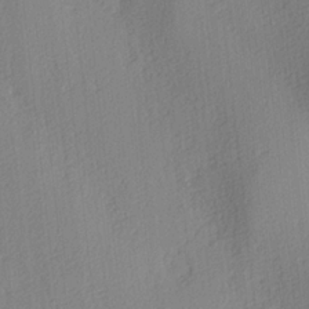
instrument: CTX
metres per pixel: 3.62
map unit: lAa
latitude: 3.7449
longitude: -111.9528
